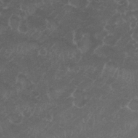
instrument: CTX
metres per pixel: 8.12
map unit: Nhu
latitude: 26.0633
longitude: -51.2159
